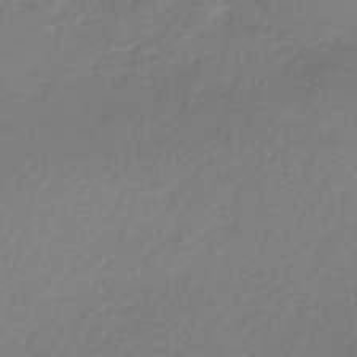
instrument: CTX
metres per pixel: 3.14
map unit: HNb
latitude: -47.2187
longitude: 57.6722
